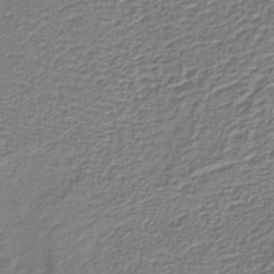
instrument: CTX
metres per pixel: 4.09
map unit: lHb
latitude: -39.2187
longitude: 58.9163
